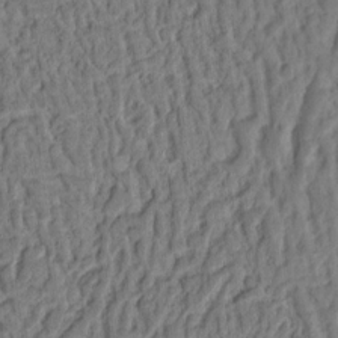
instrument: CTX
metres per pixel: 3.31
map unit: Ht
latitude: 9.7828
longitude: -75.0836
